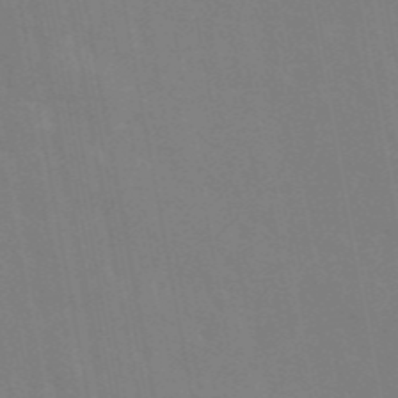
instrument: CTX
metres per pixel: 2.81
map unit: eAb
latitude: 45.4804
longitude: 121.7477
